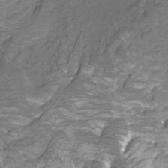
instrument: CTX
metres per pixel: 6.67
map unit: Htu
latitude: -12.5952
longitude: -71.2915
